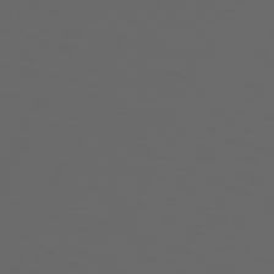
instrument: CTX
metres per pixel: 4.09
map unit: Hpe
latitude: 73.9717
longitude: -126.5735
